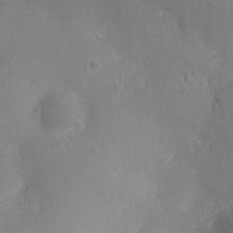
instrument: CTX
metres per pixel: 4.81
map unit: Ht
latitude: -11.5966
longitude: -21.3482
